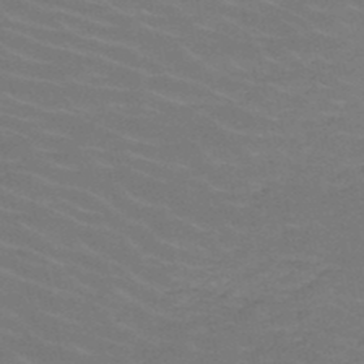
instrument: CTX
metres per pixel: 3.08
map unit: HNb
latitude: -50.0472
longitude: -52.5357
